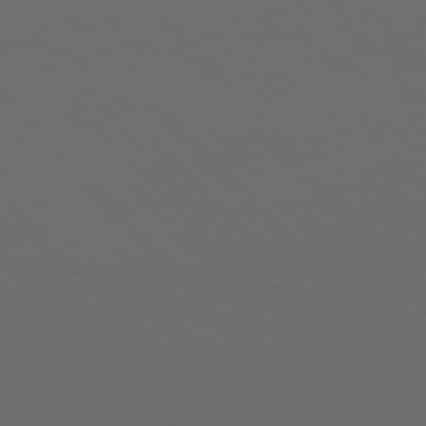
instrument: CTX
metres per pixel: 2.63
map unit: Hpe
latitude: 77.0080
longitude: -166.4034
